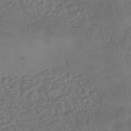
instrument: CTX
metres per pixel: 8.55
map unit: eHh
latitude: -42.8785
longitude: 122.7841
